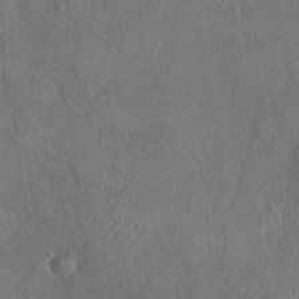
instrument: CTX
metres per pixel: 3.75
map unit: HNhu
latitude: 4.2333
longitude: 7.1998
